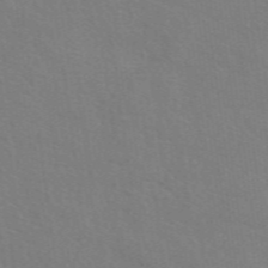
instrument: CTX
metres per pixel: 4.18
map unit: eAb
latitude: 50.6679
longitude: 113.0298
